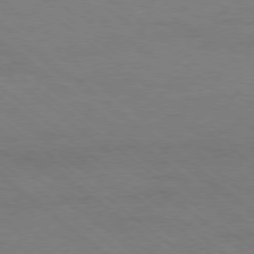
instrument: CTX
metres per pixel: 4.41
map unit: Ap
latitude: -78.8408
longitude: -54.7435
